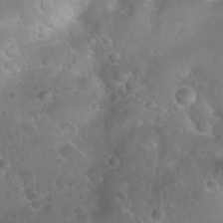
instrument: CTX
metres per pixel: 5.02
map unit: Nhu
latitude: 27.7450
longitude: -62.8380
